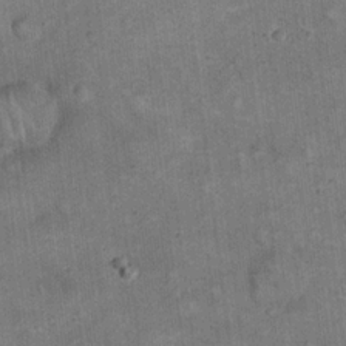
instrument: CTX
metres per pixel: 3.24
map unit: eHh
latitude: 20.4601
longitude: -60.6868
